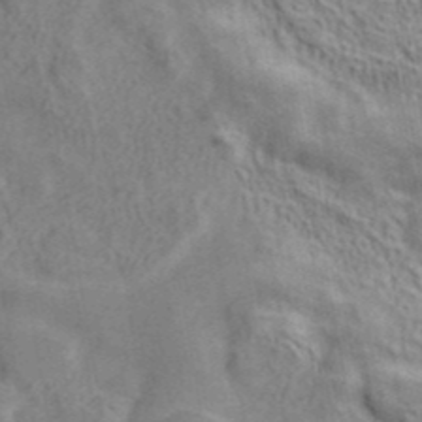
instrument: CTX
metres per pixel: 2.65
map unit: ANa
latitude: 41.6127
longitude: 17.1809
